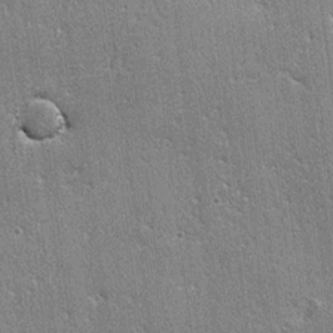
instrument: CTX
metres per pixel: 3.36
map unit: lAvf
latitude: -4.5762
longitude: -109.5371
